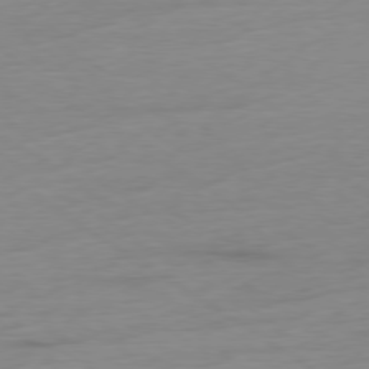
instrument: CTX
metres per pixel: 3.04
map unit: Ap
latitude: -78.6707
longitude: -58.7435
